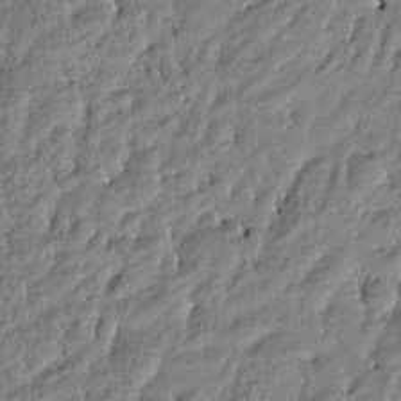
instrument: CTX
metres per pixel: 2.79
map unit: Htu
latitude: -4.1605
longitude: 176.5952
